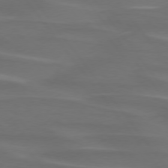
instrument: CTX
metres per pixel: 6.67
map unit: lApd
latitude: 74.9892
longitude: -79.8584
